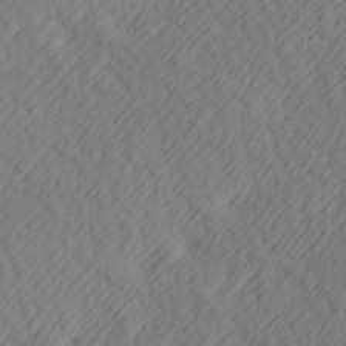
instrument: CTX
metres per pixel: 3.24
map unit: Hve
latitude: 13.4427
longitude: -91.5749
